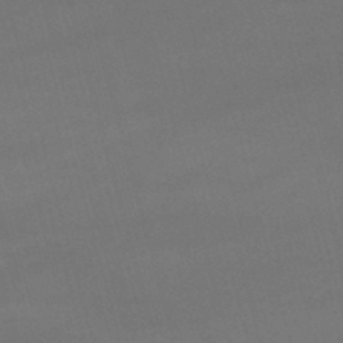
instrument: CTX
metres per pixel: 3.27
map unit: lHb
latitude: -47.7099
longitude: 63.3320
